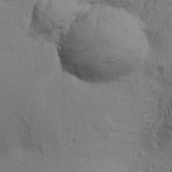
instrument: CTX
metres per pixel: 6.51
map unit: Aa
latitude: 22.6490
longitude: -148.4223
